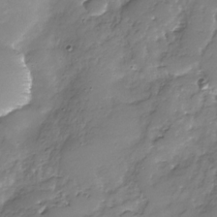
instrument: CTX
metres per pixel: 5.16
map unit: Nhu
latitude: -30.0094
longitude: -63.9717
